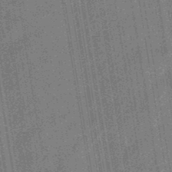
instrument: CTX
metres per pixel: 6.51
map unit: eHb
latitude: -45.8045
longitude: 87.0109
